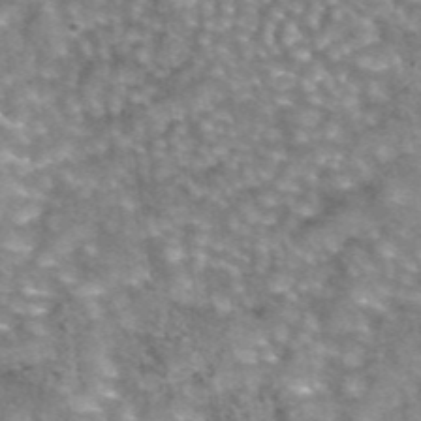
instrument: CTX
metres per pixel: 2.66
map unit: eAb
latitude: 44.5546
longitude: 105.3131
